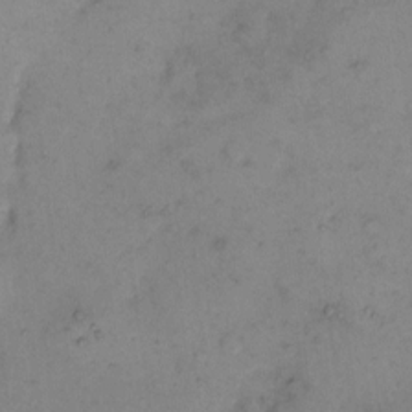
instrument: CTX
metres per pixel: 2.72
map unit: eHh
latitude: 11.1592
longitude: -62.6491
